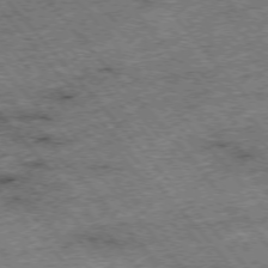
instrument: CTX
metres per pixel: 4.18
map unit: Hpe
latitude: -75.8045
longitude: -17.7072
